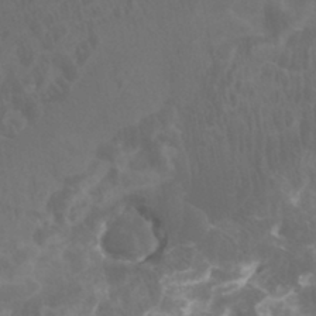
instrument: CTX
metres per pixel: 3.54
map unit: Htu
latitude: -7.1431
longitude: -49.0269
